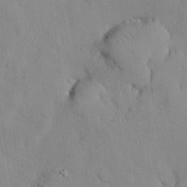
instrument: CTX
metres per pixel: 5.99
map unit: Nhu
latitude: 26.8191
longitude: -72.2901
